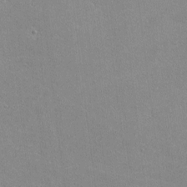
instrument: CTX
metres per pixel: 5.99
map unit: lHvf
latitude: -10.8975
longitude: -101.7639
